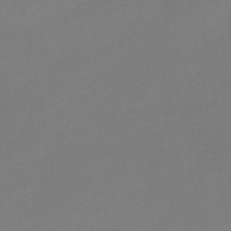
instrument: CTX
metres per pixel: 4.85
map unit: HNb
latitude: -45.6344
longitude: -35.4993
